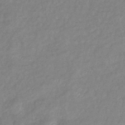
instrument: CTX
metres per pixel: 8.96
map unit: eHb
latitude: -40.6329
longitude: 80.6519
